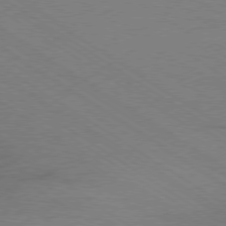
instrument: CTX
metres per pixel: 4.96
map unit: Ap
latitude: -79.5021
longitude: -52.5168
